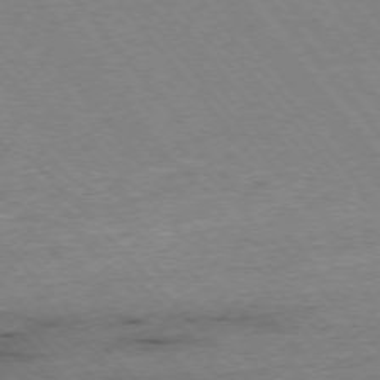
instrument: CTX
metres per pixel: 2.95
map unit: Ap
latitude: -76.1417
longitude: -87.3293
